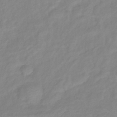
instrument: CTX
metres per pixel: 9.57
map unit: eHb
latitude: -40.4062
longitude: 80.8975
